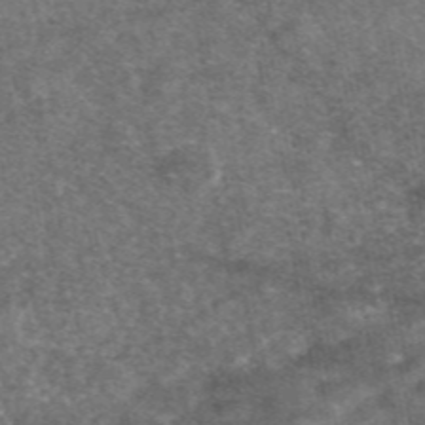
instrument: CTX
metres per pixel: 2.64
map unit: eAb
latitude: 46.9703
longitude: 123.3321
